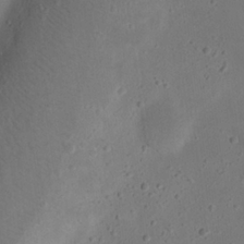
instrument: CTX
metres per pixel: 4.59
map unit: eHh
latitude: 23.1025
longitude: -69.7261
